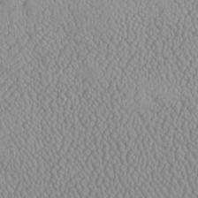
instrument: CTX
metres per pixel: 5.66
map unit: Htu
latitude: -6.7274
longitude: 156.2361
